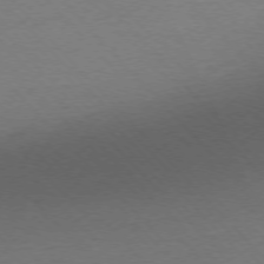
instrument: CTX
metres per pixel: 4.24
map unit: Ap
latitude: -76.1606
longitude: -85.9339
